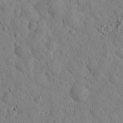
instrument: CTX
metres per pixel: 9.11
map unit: lHvf
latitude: 14.8002
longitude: 177.8422
